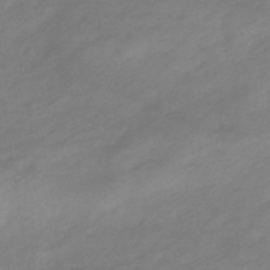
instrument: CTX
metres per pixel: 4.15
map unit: eHb
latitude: -41.1053
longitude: 84.2928
